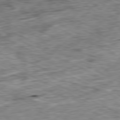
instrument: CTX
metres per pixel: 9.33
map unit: Ap
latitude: -81.0109
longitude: -88.0444
